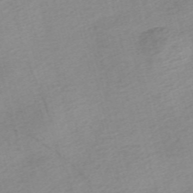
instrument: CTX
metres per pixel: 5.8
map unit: Nve
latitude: -56.5762
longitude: 53.7855
